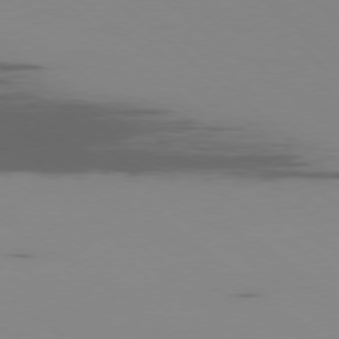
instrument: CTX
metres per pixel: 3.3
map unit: Ap
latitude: -77.8044
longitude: -67.0836
